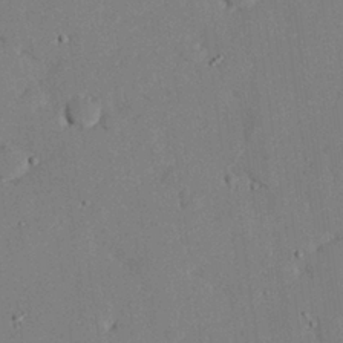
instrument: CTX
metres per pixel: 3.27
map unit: eHh
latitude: 26.9136
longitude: -80.6113
